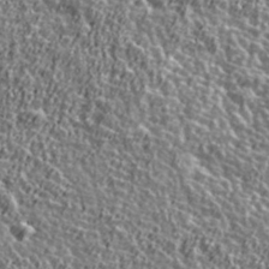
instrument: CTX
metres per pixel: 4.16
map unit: Ave
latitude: 41.8016
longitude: -112.4412
